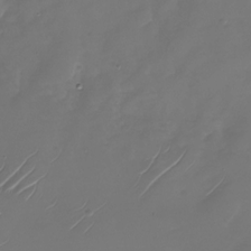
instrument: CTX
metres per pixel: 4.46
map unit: Nhu
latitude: -28.3684
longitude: -68.2334
